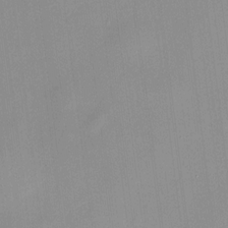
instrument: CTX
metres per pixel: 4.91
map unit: HNhu
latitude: 11.4616
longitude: 10.3873
